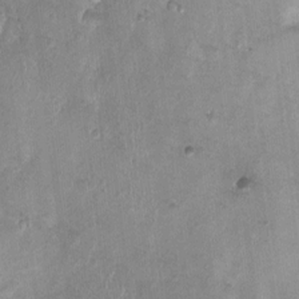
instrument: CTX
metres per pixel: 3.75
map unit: Nhu
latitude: 2.2900
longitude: -14.5357
